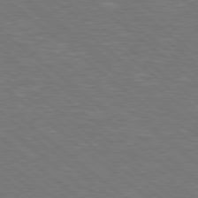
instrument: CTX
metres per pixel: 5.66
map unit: Hpe
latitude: 78.5735
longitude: -153.1403
